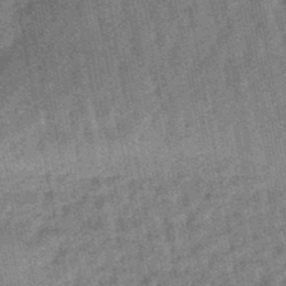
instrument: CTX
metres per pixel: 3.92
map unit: lHb
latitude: -47.5777
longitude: 77.7667
